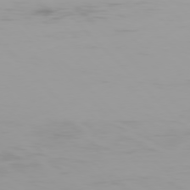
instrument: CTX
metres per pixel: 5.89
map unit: Ap
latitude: -77.6344
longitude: -73.1404
